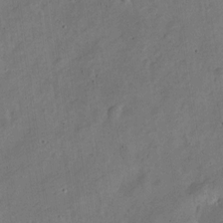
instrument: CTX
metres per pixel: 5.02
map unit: Nve
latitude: -25.4454
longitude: 106.5574
